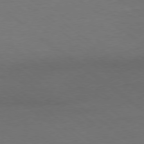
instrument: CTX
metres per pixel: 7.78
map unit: Ap
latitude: -78.9730
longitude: -97.5182
